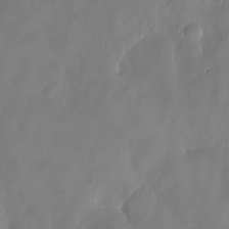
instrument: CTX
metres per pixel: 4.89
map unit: HNhu
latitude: -24.2739
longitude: 51.1053
